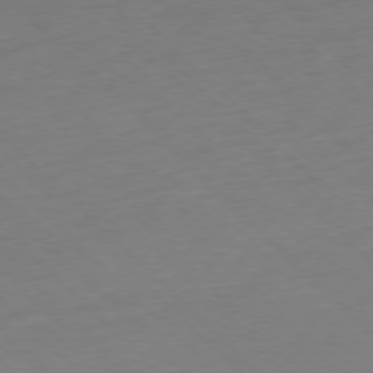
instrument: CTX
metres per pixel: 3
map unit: Hpe
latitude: -77.9367
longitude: 12.8597
